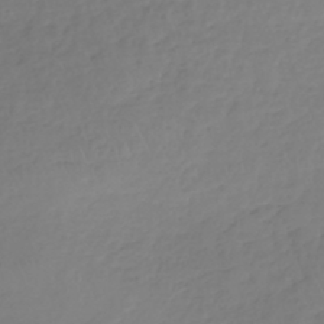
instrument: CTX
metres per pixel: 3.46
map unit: HNhu
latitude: -43.3320
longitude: 102.3117
